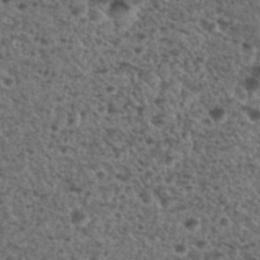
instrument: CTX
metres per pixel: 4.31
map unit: Nhu
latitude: 29.0458
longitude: -49.6694
